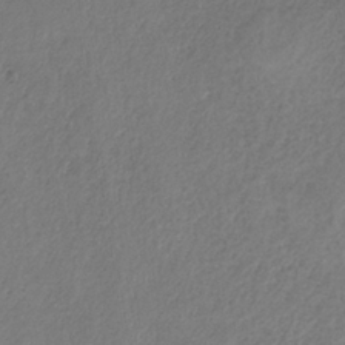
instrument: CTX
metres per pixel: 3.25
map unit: HNb
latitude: -33.6155
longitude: 56.0850
